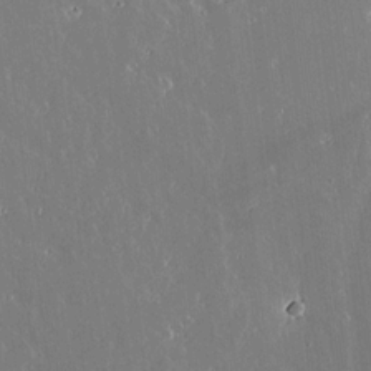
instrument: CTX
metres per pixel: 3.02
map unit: lAvf
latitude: 14.6113
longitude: -128.4790
